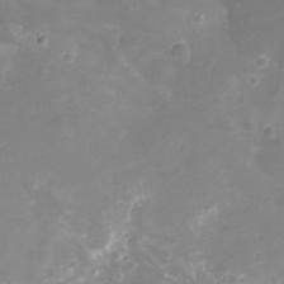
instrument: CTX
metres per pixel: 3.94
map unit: Ht
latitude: -11.8611
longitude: -23.3859
